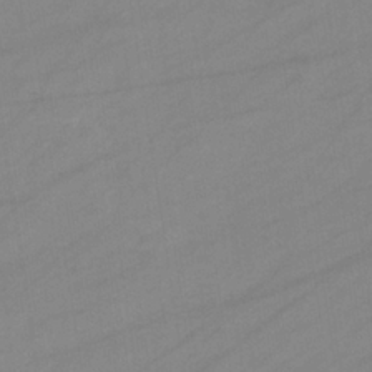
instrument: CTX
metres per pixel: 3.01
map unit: eHb
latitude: -34.2739
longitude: 72.7652
